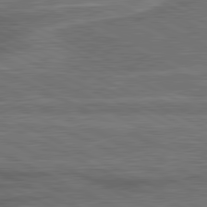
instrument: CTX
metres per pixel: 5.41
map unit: lApd
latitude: 81.1025
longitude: 140.9164
